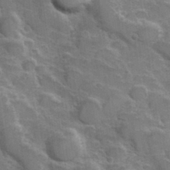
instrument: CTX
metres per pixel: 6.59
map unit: Hve
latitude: 31.2348
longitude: 151.4643
